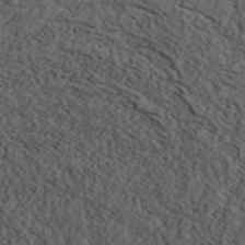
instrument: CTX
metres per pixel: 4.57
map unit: ANa
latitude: 47.8206
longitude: -82.5167
